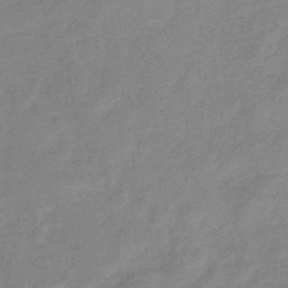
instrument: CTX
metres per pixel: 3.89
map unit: eHb
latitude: -34.2173
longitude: 75.2187
